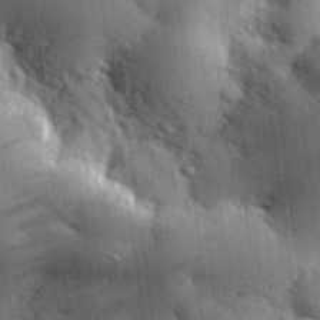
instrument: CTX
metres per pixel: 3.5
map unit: eHh
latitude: 30.4412
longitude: -80.0255
